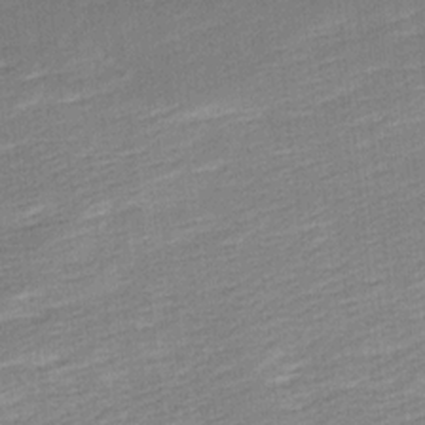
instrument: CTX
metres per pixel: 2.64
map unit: Ave
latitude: 16.6491
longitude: -137.2537
